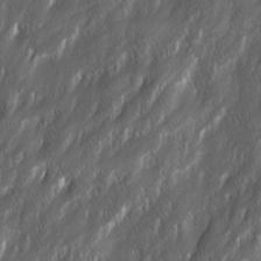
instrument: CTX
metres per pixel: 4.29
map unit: Ave
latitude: 15.9151
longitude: -135.3859
